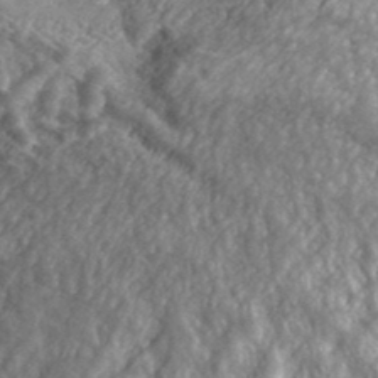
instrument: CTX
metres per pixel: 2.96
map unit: lHvf
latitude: 37.3860
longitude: -87.7260
